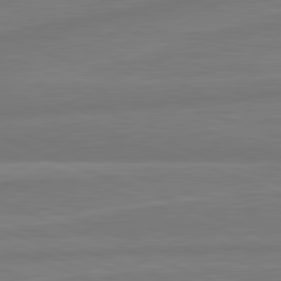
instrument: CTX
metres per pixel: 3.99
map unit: lApd
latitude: 81.9150
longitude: -175.2726
